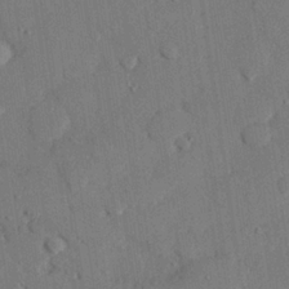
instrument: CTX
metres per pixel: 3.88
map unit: eHh
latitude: 26.6491
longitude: -80.3656
